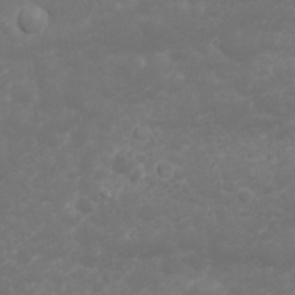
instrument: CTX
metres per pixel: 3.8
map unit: Nhu
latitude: 23.4048
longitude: -61.3481
